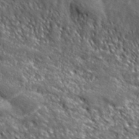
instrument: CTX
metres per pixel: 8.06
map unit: ANa
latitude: 41.4048
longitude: -87.2159
